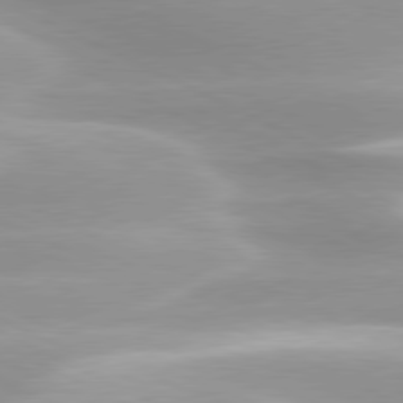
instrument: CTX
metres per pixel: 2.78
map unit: lApd
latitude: 79.8961
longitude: -120.8947
